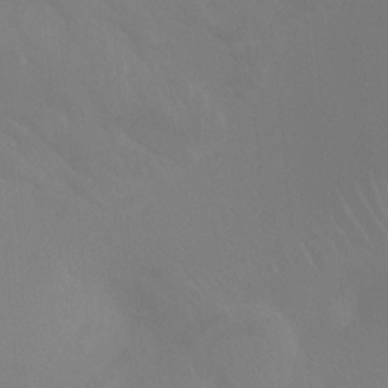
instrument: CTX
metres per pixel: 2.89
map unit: Ht
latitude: 2.3089
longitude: -25.2914
